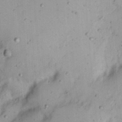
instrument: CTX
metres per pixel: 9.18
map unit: Nhu
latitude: 21.9339
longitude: -70.3089
